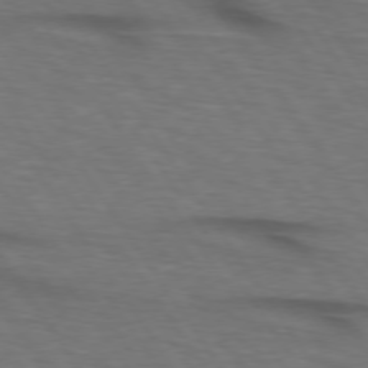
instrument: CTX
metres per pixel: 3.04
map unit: lApd
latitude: 74.3656
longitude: -74.5924
